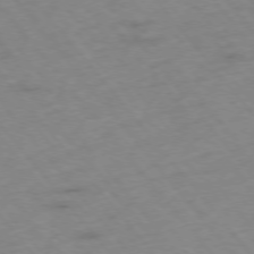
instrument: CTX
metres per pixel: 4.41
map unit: Hpe
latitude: -76.1795
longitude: -18.5734
